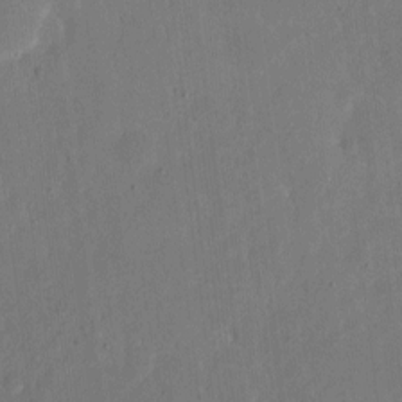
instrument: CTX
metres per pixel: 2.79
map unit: eHh
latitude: 6.8002
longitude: -66.7246
